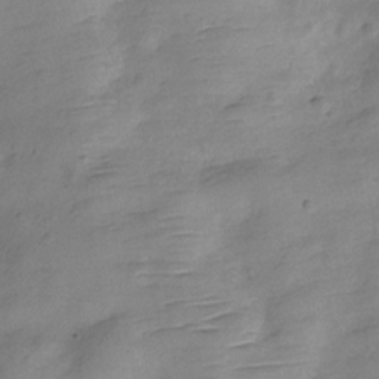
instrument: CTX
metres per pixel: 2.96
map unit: Hve
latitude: -28.6896
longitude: 92.7841
